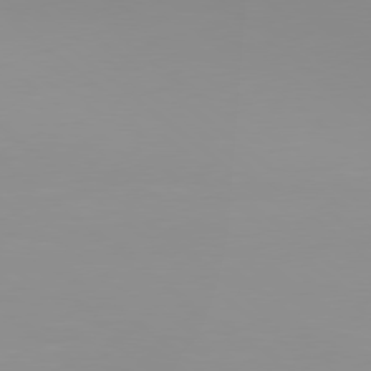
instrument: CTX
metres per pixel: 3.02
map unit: Hpe
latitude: 78.3845
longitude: -141.8961
